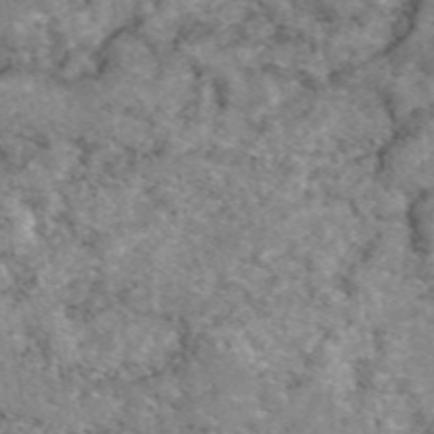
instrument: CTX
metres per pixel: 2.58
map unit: eAb
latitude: 49.0081
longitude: 110.6518
